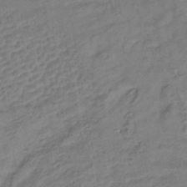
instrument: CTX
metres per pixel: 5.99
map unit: lHb
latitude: -42.5195
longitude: 78.4062
